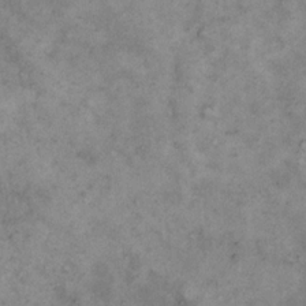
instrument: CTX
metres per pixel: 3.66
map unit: eHh
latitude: 17.8961
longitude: -62.5546
